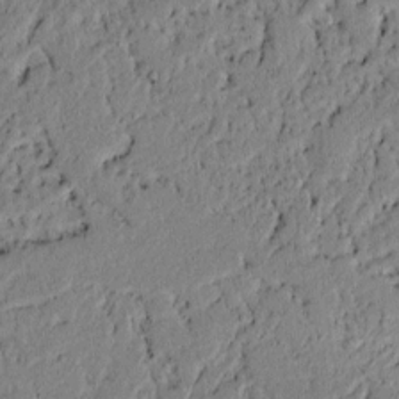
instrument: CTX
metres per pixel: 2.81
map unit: lAvf
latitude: 5.7450
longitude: 167.2754
